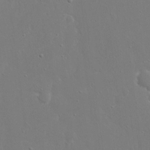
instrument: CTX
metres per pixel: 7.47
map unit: eHh
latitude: 16.9514
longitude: -71.5560
